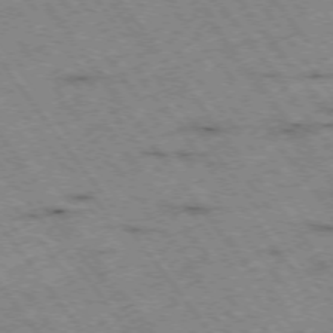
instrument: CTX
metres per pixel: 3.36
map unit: Hpe
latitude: -74.8219
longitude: 4.3684
